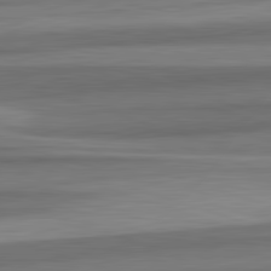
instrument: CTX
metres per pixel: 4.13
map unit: lApd
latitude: 82.7813
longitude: 178.3117
